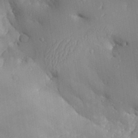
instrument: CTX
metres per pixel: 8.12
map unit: Aa
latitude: 29.8016
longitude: -131.8206
